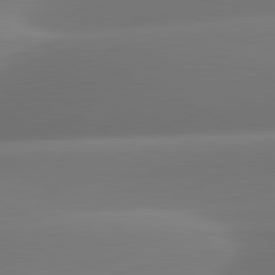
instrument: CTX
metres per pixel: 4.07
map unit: lApd
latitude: 81.4615
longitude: -160.5168
